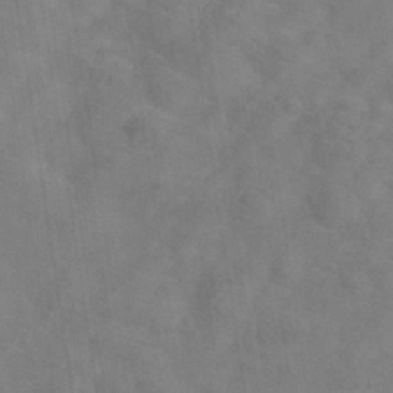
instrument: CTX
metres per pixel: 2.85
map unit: Hve
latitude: -33.7478
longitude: 91.9745
